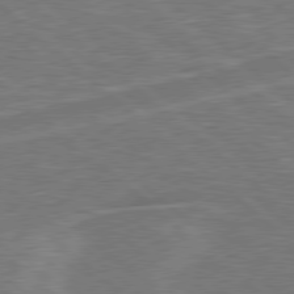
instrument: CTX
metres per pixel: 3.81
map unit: Hpe
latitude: 78.6491
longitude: -152.2712
